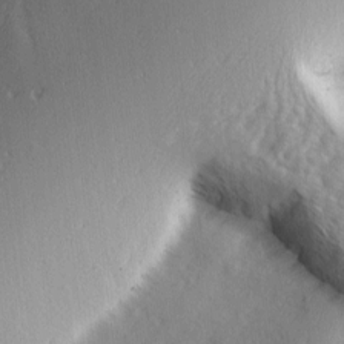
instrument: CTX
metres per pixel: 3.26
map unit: Ave
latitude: 2.2333
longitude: -111.1781
